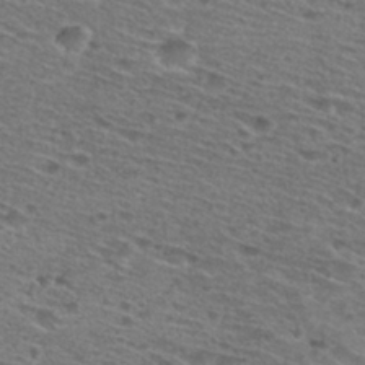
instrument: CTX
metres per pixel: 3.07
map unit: Nhu
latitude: 28.6301
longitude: -48.1200
